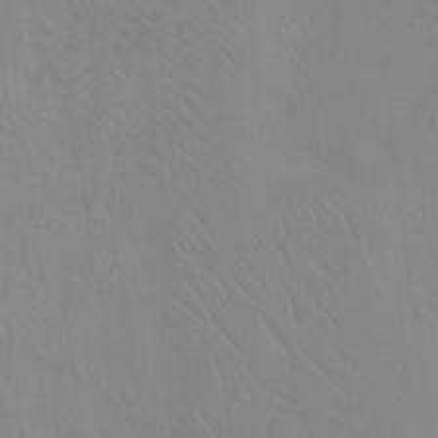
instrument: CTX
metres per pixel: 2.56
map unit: Ht
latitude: -8.2361
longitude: -37.6505
